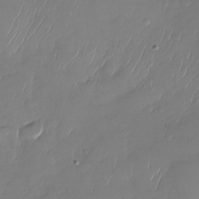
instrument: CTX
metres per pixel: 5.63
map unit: Nhu
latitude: -27.7477
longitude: -64.1956
